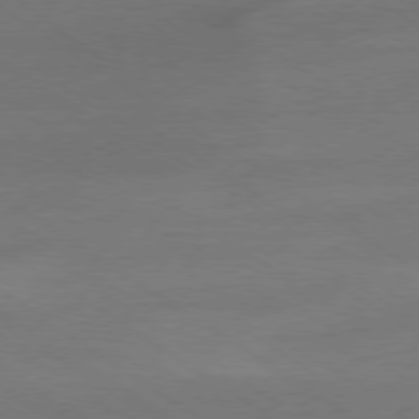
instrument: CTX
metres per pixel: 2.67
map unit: Ap
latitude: -79.3509
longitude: -54.6868
